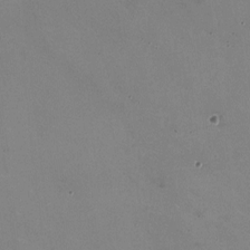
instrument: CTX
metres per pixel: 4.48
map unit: HNhu
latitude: -0.7086
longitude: -2.2711
